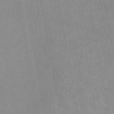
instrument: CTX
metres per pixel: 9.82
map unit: eAb
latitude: 45.4993
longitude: 124.5763
